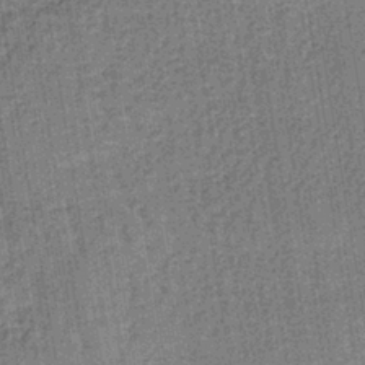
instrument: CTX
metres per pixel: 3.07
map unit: lHb
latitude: -38.7463
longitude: 60.4818
